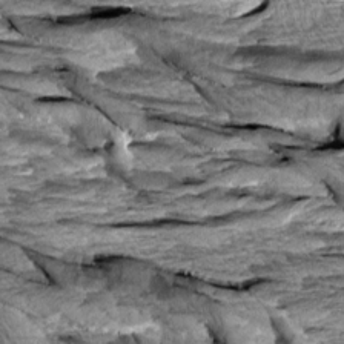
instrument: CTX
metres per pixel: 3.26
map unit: Aa
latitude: 7.9339
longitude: -133.0647
